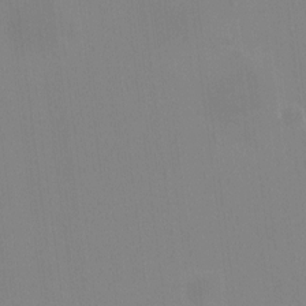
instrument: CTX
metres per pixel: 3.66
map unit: HNhu
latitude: 5.2726
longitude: 4.5951
